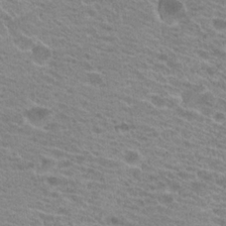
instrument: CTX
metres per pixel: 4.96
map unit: Hto
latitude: 21.2915
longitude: -38.1389
